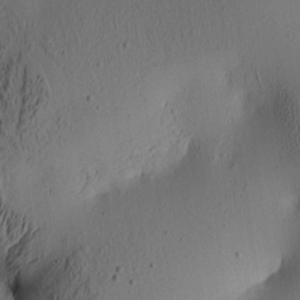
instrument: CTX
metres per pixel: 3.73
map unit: lAa
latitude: 5.8961
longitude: -113.5371
